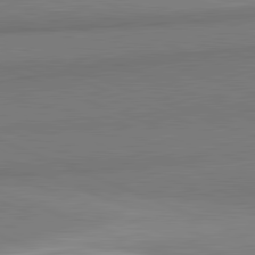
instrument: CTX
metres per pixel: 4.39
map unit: lApd
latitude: 82.1199
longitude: 160.6707
